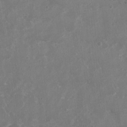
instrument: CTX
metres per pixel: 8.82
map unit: Nhu
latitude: 5.1970
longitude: -16.9136
